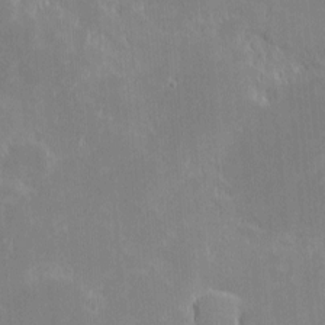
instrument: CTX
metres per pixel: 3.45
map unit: eHh
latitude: -2.2361
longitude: -85.3860
